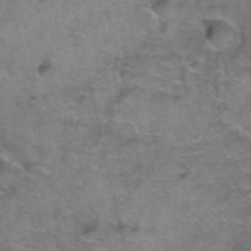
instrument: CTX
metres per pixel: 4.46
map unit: Hto
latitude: 38.7624
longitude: -41.6127
